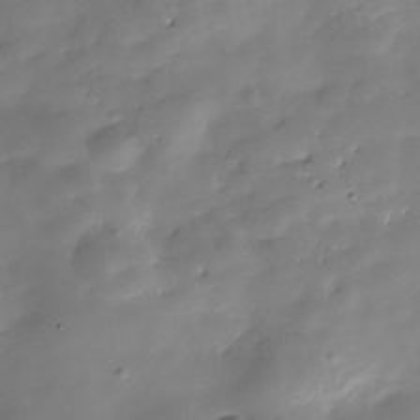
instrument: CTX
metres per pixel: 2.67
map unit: Hve
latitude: -29.7856
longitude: 91.8234
